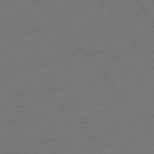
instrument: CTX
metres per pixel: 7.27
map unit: Ap
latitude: -75.5211
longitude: -83.6127
